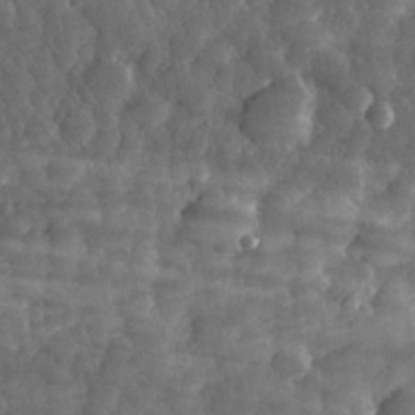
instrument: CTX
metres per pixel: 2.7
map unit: eHh
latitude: 31.8962
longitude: -69.6127
